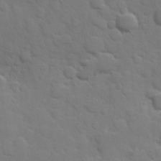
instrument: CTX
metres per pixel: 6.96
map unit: Hve
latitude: 24.5734
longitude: 148.3873
